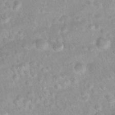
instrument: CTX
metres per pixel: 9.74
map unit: Nhu
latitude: 26.9703
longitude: -62.5924
